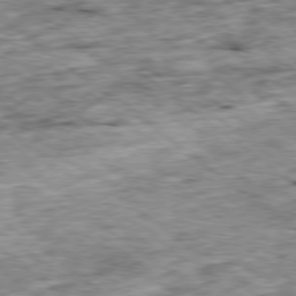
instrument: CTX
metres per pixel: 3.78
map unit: Ap
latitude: -79.2565
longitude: -86.7435
